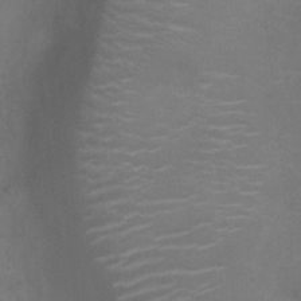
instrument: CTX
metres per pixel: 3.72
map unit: Ht
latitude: -5.3509
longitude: -18.9891
